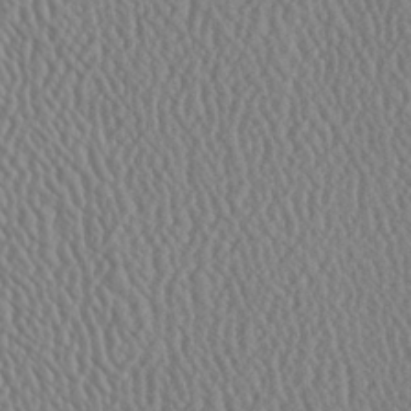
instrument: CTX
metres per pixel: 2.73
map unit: Ave
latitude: 24.1199
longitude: -135.5371
